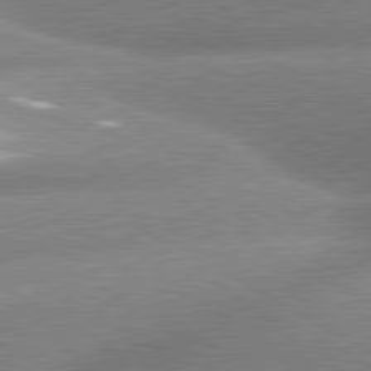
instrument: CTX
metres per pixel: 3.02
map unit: lApd
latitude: 80.9703
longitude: -163.0648
